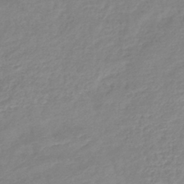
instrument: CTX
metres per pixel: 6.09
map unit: lHb
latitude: -40.6518
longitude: 74.3307
